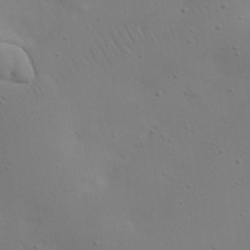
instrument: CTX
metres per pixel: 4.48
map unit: eHh
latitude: 24.2522
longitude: -69.5749
